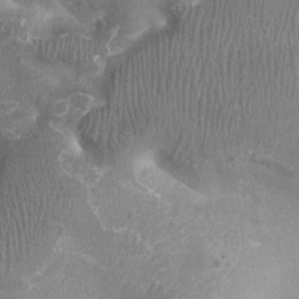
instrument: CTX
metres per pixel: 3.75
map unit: Htu
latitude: 2.3656
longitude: -19.9717
